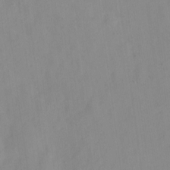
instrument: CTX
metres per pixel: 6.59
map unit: Nve
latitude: -23.1998
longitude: 106.9164
